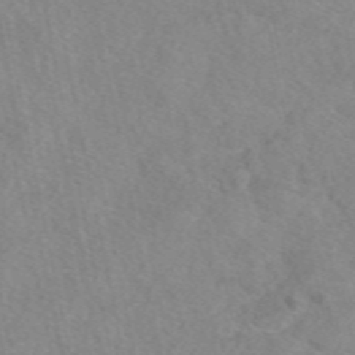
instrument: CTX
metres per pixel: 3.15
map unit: eAb
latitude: 48.6868
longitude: 111.2565
